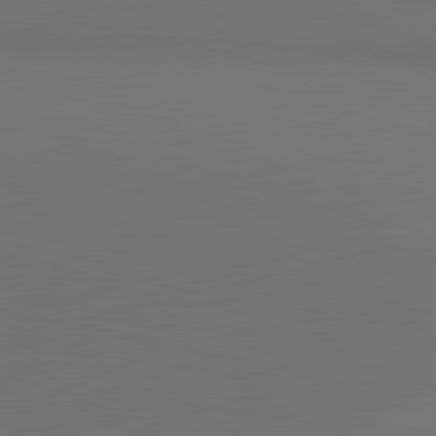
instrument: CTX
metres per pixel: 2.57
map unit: lApd
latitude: 81.2726
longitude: 153.4454
